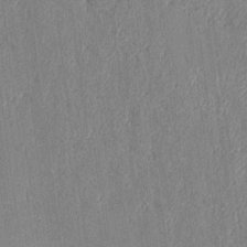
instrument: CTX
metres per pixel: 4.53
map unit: Aa
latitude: 16.5735
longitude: -148.2900
